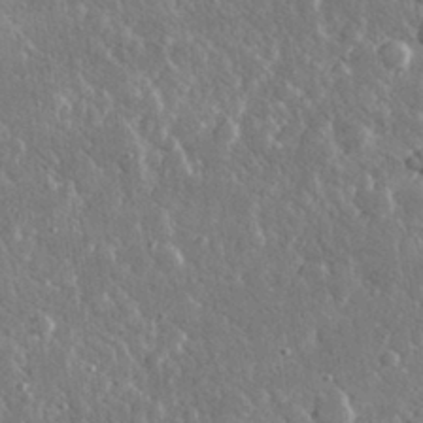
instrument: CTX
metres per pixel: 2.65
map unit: lHvf
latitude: 30.8191
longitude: -92.3656
